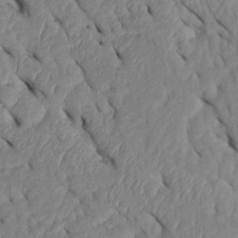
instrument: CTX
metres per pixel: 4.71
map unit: Htu
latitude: 2.3656
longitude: 147.8233
